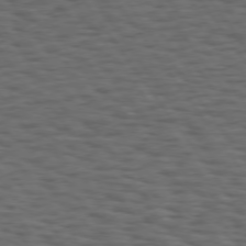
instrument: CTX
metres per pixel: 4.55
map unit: Hpe
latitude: 74.6302
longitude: -132.8191
